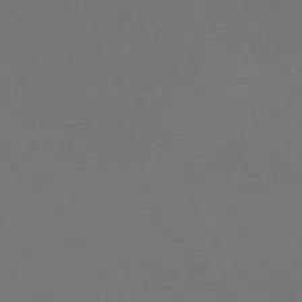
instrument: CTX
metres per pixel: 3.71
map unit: Ap
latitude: -74.5385
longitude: -72.1389
